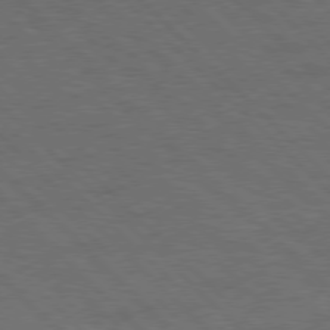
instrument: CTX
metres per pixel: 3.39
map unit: Hpe
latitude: 76.8758
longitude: -155.3293
